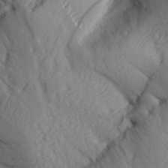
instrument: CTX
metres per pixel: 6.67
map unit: Aa
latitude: 27.7450
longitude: -134.1011
